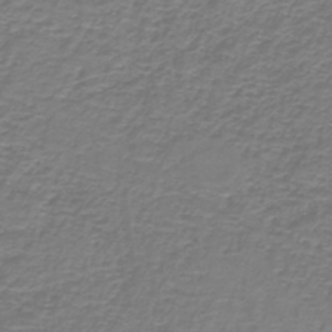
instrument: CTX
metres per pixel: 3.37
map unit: lHb
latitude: -41.7855
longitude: 57.0297
